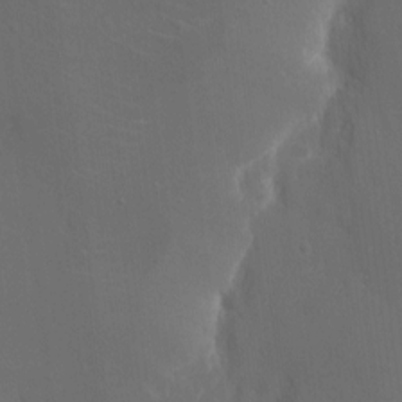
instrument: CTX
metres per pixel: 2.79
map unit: eHh
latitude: 5.6883
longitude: -69.1403
